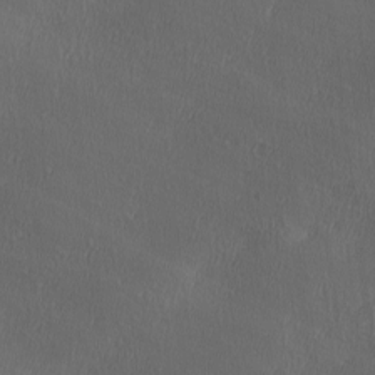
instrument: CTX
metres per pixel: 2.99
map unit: Ave
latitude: 0.1200
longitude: -114.0633
